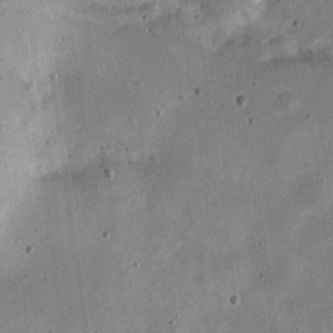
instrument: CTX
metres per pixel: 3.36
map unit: Nve
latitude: -25.1620
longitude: 105.7666
